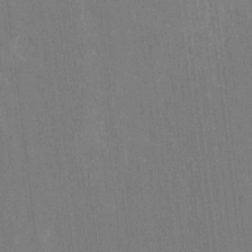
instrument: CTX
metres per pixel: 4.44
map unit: HNhu
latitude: 4.0822
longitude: -6.4601
